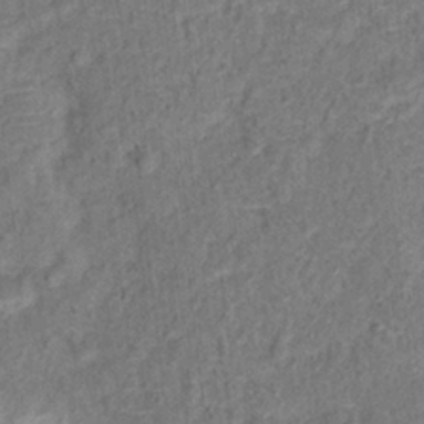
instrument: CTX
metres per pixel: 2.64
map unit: Hto
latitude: 14.3090
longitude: -38.4790
